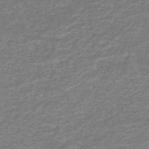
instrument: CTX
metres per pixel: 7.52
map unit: HNhu
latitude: -48.7086
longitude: 96.9731
